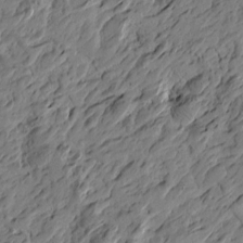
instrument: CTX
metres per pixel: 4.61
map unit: Htu
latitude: -3.7855
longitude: -178.7436
